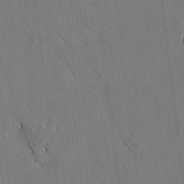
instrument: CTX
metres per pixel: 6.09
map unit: lAvf
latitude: 8.1011
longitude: 166.1039
